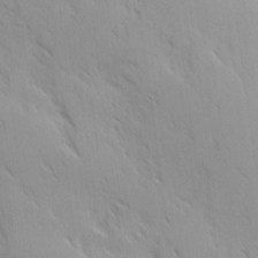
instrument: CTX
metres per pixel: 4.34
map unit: Ave
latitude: 9.4993
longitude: -103.6127
